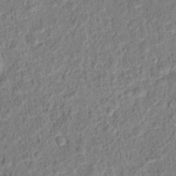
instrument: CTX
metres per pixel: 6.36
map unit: Hto
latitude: 13.4238
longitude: -38.3278
